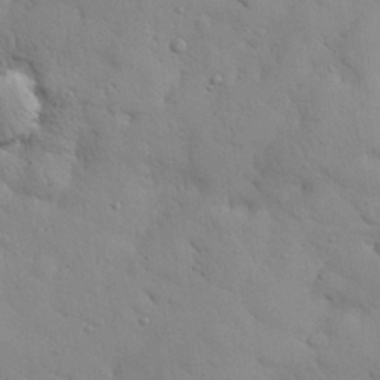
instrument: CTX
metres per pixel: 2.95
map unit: eHh
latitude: 27.7450
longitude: -75.4993
